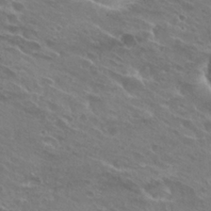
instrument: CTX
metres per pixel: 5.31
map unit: Hto
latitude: 26.2901
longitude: -40.2144
